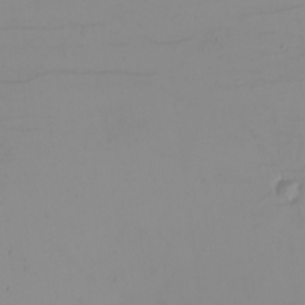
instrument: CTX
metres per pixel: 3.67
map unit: eHh
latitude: -5.6910
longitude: -82.6679
